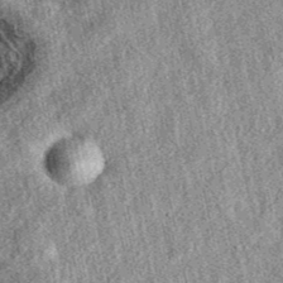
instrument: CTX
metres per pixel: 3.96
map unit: eAb
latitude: 39.1214
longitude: 109.4643
